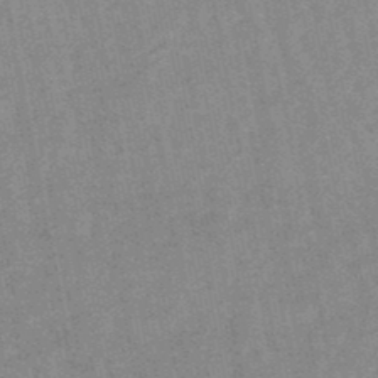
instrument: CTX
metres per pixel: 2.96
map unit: lHb
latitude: -48.0472
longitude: 78.8408
